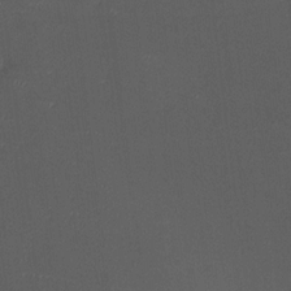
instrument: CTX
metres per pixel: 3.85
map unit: HNhu
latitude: 9.6883
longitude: 15.2754
